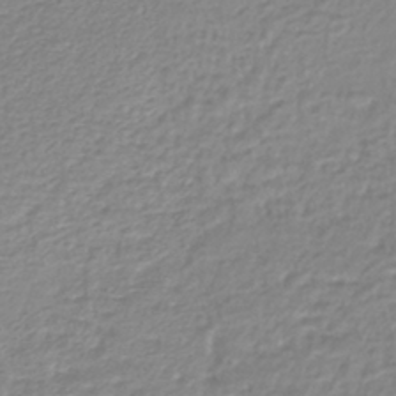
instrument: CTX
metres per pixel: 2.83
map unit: lHb
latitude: -41.8611
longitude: 69.4832
